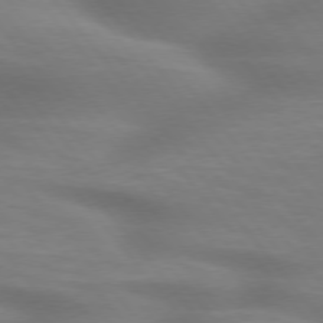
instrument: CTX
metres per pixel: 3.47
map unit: lApd
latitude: 75.8205
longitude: -60.5734
